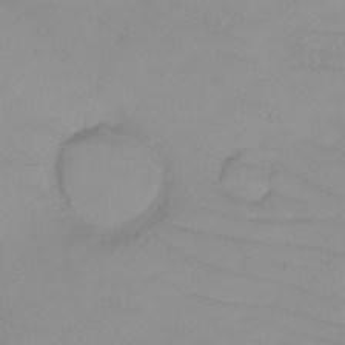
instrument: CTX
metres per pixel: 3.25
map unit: eHh
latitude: -6.2550
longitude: -79.9150
